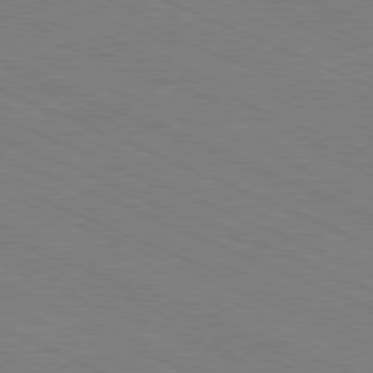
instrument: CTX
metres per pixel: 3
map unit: Ap
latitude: -80.8408
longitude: -74.7246
